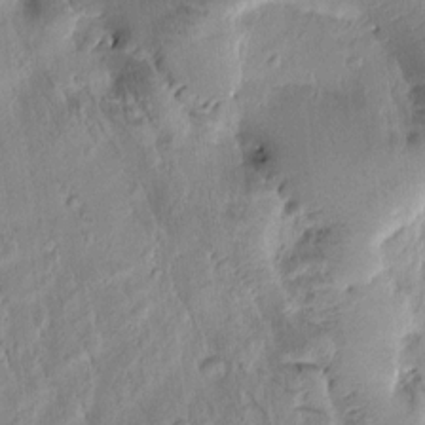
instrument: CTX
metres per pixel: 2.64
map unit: Htu
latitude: -0.6708
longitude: 172.0472
